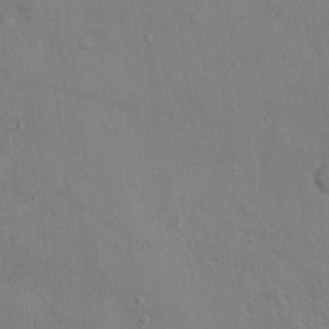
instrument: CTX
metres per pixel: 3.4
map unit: Nhu
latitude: 12.1011
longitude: -26.7246
